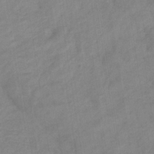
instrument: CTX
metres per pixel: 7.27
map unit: eHb
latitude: -33.6911
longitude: 72.8408
